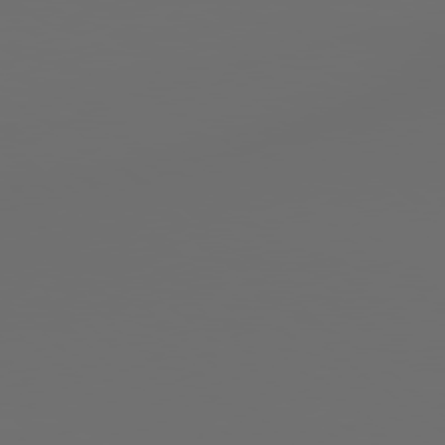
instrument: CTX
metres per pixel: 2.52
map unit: Hpe
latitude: 78.7813
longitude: 176.6330
